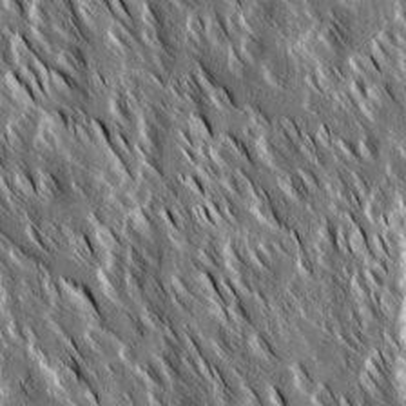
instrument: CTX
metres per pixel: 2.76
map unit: Ave
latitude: 15.0081
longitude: -133.9717
